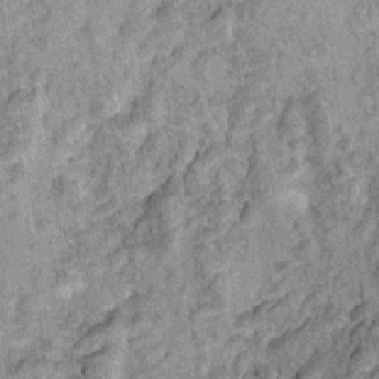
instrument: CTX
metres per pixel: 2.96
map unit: Ht
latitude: 10.0633
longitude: -38.6868
